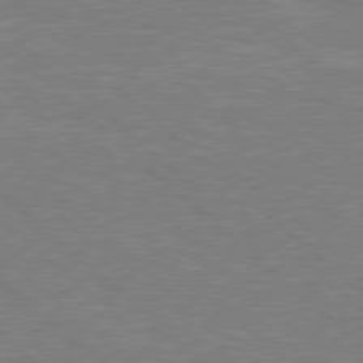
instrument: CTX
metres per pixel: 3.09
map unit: Hpe
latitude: 78.3845
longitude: -152.2145
